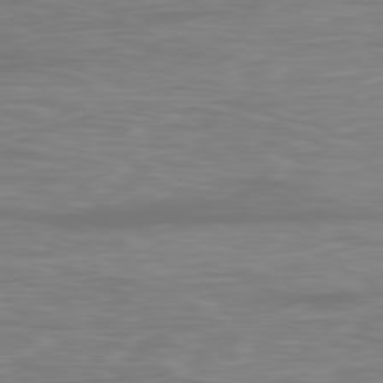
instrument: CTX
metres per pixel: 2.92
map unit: Ap
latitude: -80.7841
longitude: -59.7828
